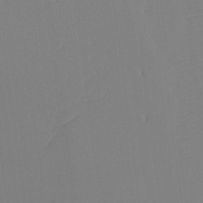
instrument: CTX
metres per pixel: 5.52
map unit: Ht
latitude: -4.0283
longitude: -61.9528
